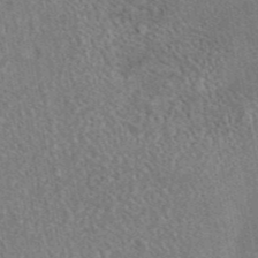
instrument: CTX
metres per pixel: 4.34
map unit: eAb
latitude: 44.4979
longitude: 124.7841
